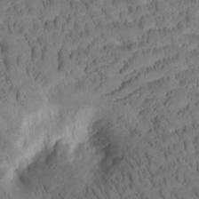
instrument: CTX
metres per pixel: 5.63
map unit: Htu
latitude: -4.0094
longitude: 173.1998
